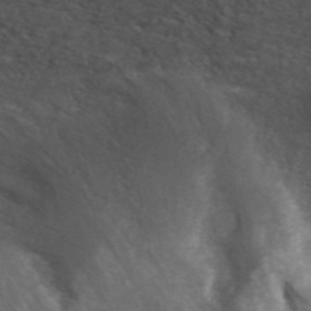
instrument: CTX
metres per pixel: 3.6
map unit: ANa
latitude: 44.4601
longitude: 26.7463
